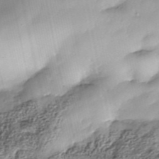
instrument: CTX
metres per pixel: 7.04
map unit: Nhe
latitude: -38.2551
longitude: -148.2900
